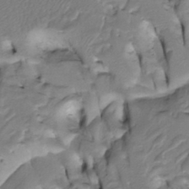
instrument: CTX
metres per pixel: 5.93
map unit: Htu
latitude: -4.5196
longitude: 150.3873
